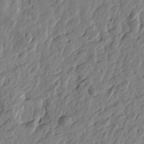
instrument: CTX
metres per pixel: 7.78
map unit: Htu
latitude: -2.7274
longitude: -179.8395
